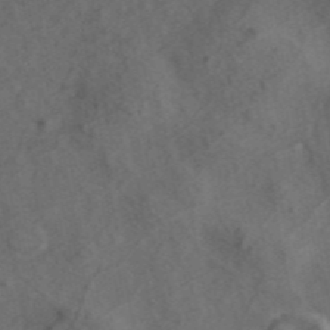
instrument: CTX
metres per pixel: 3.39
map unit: ANa
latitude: 44.1389
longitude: 29.0487
